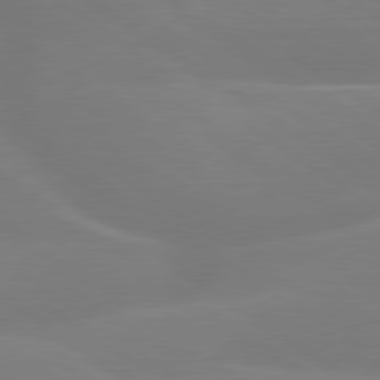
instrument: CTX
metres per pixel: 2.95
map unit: lApd
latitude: 79.4805
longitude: -149.4049
